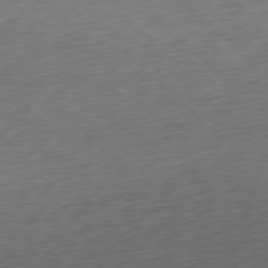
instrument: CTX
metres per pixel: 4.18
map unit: Ap
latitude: -77.9178
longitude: -71.8772
